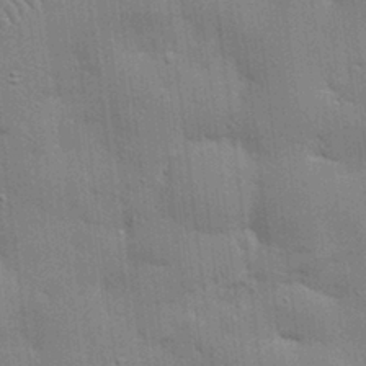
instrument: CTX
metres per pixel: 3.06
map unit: eHh
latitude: 28.3278
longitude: -82.7813
